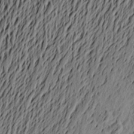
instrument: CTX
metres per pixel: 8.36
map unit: Aa
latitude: 22.2522
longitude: -149.1781
